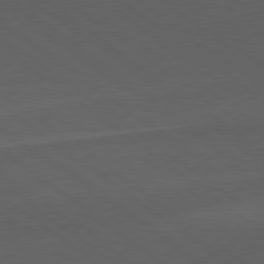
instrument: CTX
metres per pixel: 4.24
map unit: Hpe
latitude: 79.0270
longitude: -163.1026
